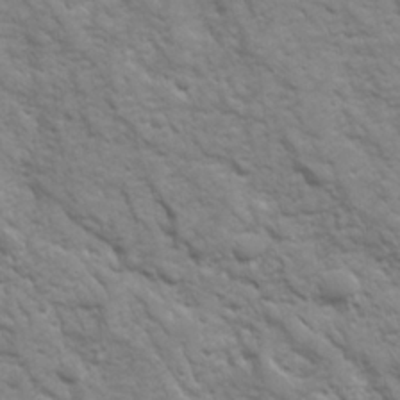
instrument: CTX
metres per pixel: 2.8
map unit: Ave
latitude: 16.6113
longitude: -131.8962
